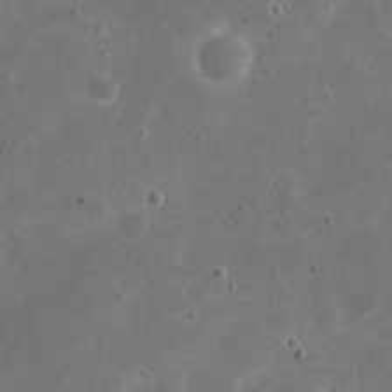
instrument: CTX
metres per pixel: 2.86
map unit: eHh
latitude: 21.8395
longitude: -66.8380
